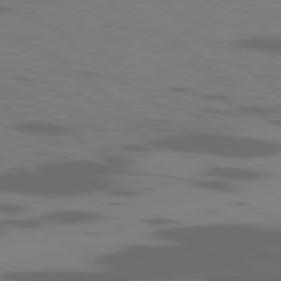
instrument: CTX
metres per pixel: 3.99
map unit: Ap
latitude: -78.0850
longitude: -95.3671
